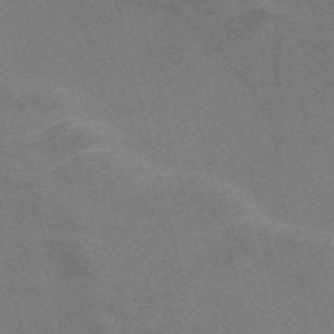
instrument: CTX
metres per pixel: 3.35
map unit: Nve
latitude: -58.3684
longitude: 51.6155
